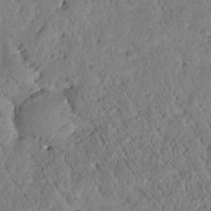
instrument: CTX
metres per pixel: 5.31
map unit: Htu
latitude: -0.0850
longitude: 175.6721
